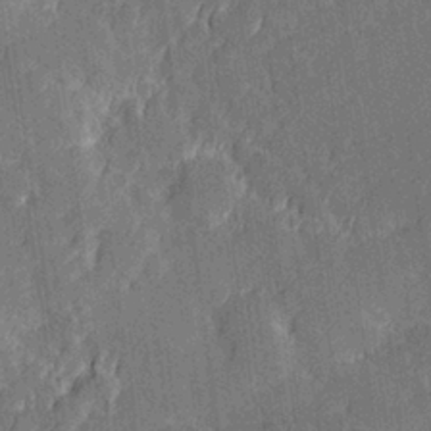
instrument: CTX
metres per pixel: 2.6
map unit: Hve
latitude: 26.9514
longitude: 144.3873
